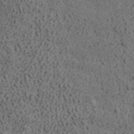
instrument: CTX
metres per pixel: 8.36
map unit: ANa
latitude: 42.1578
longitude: 29.6344
